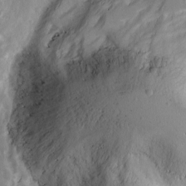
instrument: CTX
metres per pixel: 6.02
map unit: Ave
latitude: 13.1592
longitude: -103.4993
